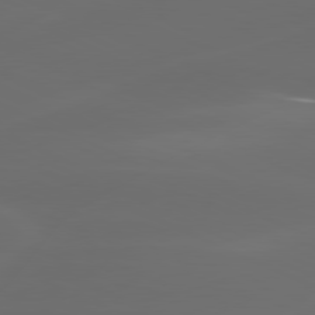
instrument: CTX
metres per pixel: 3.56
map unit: lApd
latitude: 80.1389
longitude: -118.0633
